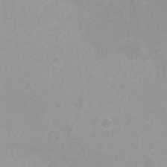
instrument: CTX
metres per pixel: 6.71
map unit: Hto
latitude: -8.5007
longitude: -42.8947
